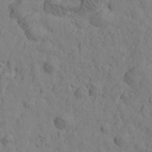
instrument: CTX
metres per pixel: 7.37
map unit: Htu
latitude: -1.4077
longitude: -175.5749
